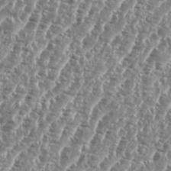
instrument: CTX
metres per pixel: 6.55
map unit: eHh
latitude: 35.1403
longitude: -135.1781
